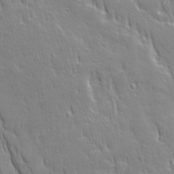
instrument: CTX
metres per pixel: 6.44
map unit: Ave
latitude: 22.5357
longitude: -135.2726
